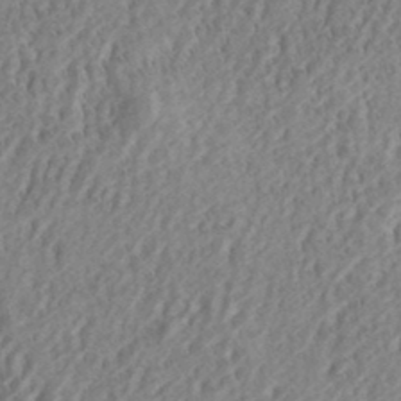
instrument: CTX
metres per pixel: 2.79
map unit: eHh
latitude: 33.5749
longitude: -132.7246
